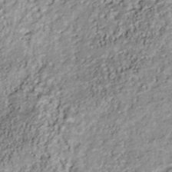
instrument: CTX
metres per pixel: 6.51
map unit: Nhu
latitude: -41.2187
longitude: -84.1200
